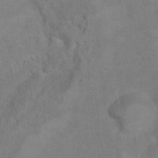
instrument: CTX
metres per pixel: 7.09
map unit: Hto
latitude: 7.6316
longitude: -37.5371
